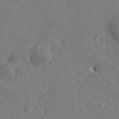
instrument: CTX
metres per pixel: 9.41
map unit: Htu
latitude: -1.3132
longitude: -175.7828
